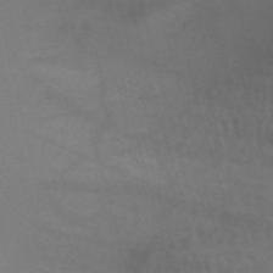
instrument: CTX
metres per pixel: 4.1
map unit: HNb
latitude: -53.5021
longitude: -50.0633
